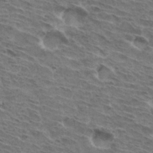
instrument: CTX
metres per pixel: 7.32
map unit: Hto
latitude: 32.7624
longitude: -44.8758
